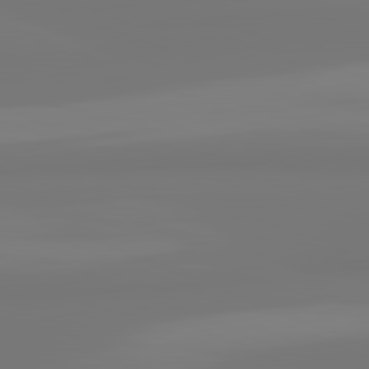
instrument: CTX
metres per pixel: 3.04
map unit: lApd
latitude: 81.7450
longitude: -176.5923
